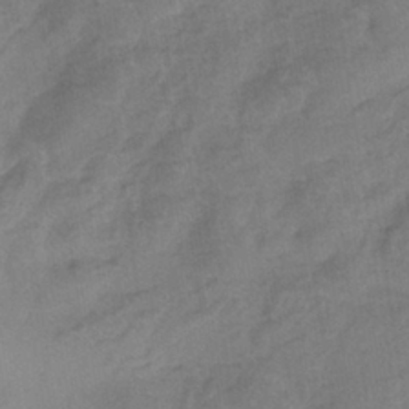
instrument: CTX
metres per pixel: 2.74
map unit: eHb
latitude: -36.1605
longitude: 81.4455
